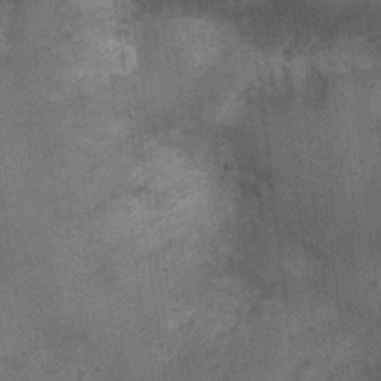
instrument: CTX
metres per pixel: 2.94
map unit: Ht
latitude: -3.8233
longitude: -15.4805
